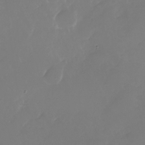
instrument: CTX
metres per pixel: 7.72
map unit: Nhu
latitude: -26.5195
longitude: -72.4412
